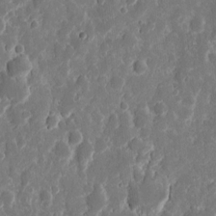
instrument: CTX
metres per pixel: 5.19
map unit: eHh
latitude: 11.4804
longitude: -71.8961
